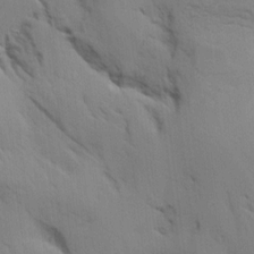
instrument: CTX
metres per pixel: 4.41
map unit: Aa
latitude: 8.5546
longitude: -142.0633
